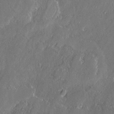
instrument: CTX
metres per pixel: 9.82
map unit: lAvf
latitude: -1.9367
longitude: -107.4426
